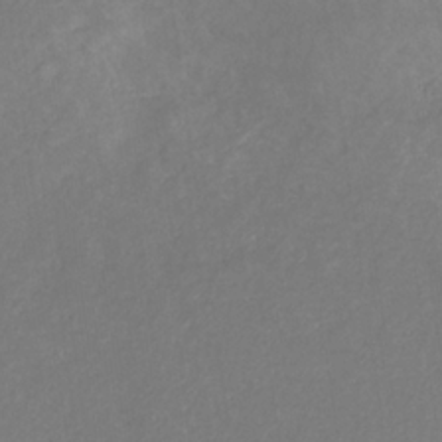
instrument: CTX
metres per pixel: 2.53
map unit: eHb
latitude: -31.1620
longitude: 68.3873
